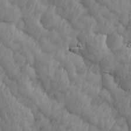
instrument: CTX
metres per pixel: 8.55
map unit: Ave
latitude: 13.1214
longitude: -106.0255
